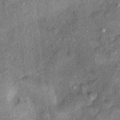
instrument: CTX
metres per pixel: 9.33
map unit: Ht
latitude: 9.1403
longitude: -37.5560
